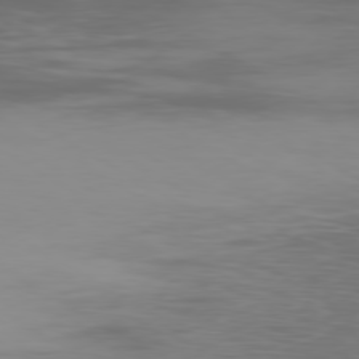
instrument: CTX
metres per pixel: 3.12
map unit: Ap
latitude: -79.5399
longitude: -92.1766
